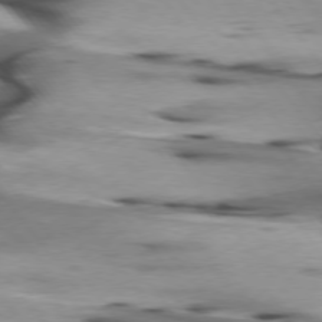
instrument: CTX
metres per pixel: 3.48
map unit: lApd
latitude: 75.8583
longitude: -64.8569
